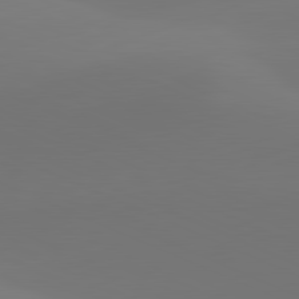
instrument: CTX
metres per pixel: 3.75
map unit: lApd
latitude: 81.6694
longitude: 128.0283
